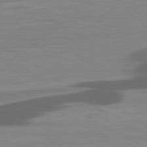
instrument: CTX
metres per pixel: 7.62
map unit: lApd
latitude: 80.4034
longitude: -89.1026
